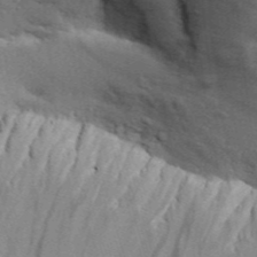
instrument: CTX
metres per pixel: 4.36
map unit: Aa
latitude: 30.5735
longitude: -135.3103
